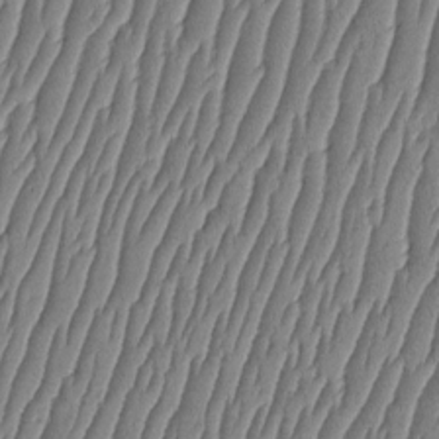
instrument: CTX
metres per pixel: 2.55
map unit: HNhu
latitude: -3.3320
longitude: 13.9556
